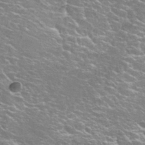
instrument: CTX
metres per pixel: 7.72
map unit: Hto
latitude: 27.3104
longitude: -50.1955
